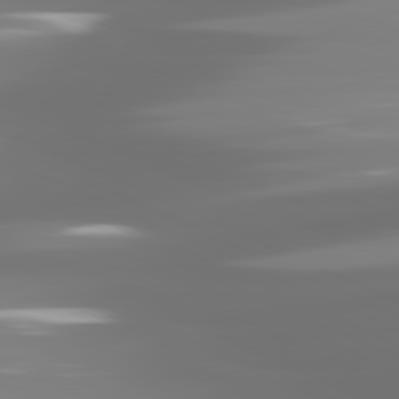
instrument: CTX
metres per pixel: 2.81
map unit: lApd
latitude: 81.4615
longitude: -137.0459
